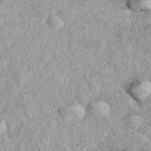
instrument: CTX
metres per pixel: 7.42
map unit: eAb
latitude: 39.1214
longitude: 110.0850
